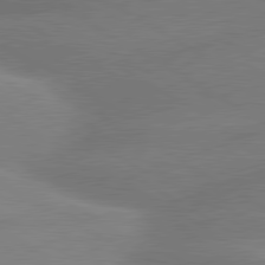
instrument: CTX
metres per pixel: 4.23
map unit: lApd
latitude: 80.2711
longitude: -155.1214
